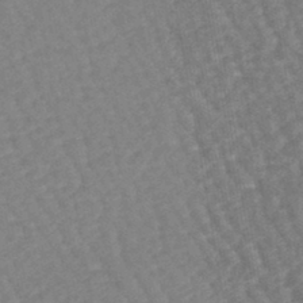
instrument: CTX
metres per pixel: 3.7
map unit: lHb
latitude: -44.3495
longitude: 80.7274
